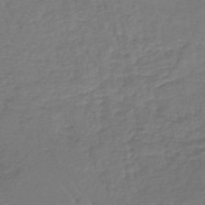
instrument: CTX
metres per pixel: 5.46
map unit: lHb
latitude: -42.5951
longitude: 66.9353
